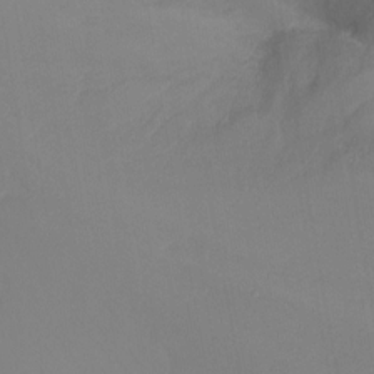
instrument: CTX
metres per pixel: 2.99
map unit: Nhu
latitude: -13.1431
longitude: -69.1025
